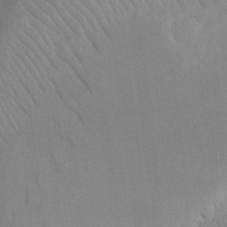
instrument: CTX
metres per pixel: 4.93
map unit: eHh
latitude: 15.6883
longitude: -72.1200
